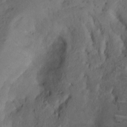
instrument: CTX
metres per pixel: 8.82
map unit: eHh
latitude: 10.3467
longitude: -62.9514
